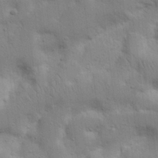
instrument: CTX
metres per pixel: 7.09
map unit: Nhu
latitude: 17.4615
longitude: -75.1781
